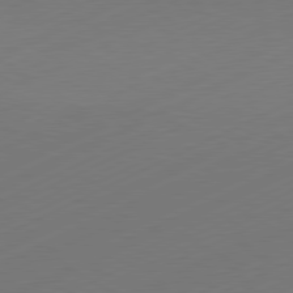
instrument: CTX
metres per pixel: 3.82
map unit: Hpe
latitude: -81.9367
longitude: 13.0109
